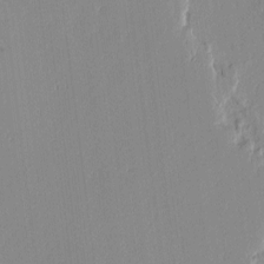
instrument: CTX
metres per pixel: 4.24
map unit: lAvf
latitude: -0.7275
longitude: -108.1388
